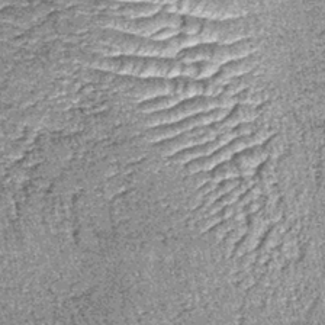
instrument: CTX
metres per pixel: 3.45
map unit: lHb
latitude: -39.4832
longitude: 67.1620
